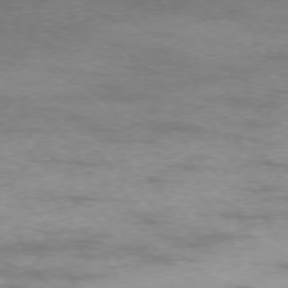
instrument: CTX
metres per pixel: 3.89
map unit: Ap
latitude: -74.9164
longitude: -76.6679
